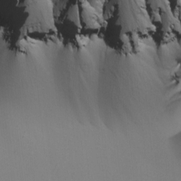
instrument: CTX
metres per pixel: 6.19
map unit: Nhu
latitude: -5.1620
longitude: -95.1214
